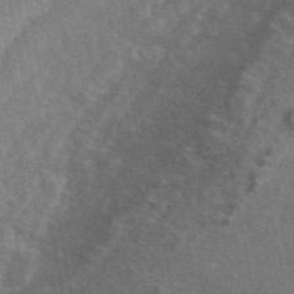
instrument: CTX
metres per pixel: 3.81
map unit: eAb
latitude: 46.7813
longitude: 116.4062
